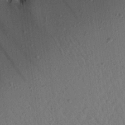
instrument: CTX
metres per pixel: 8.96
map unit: Aa
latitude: 21.6316
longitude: -147.4049
